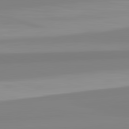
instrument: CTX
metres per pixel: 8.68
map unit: lApd
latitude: 82.4601
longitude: 173.7100
